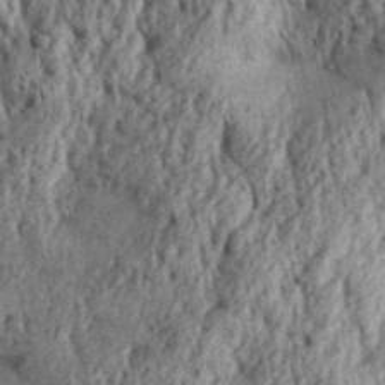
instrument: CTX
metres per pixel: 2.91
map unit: Aa
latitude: 30.7436
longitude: -137.2348
